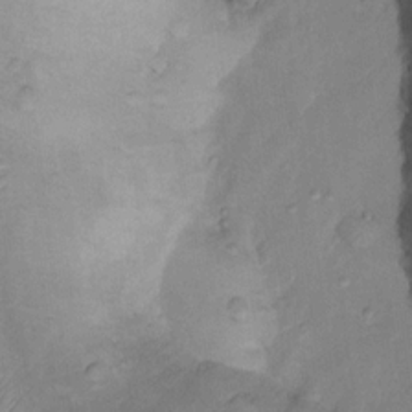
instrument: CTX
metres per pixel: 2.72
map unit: Nhu
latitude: 13.3104
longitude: -28.7813
